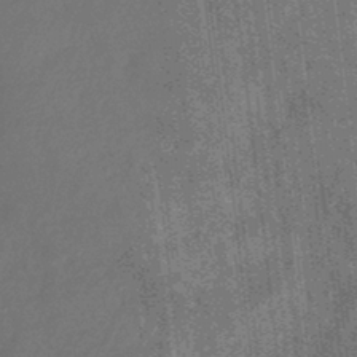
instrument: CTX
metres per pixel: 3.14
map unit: eHb
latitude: -35.4076
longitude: 78.9163
